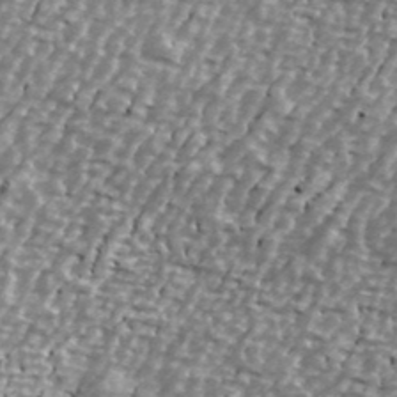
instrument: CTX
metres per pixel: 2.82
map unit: Ave
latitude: 40.4412
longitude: -112.3467
